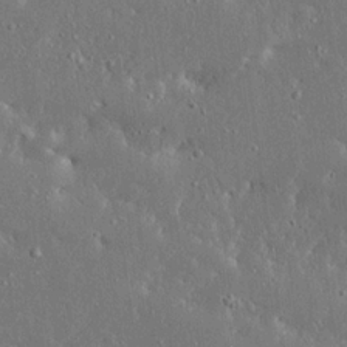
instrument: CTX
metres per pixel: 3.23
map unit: Ave
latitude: 17.5938
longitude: -140.0822
